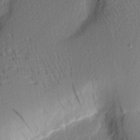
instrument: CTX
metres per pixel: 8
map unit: Nhu
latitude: 2.7246
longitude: -76.6490
